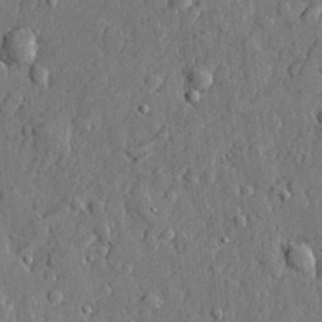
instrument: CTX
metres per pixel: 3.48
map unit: lHvf
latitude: 21.7072
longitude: 143.8044
